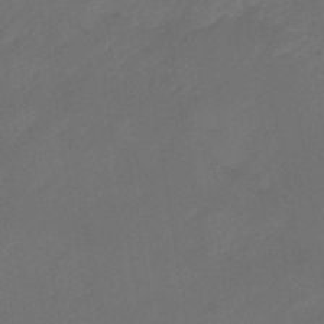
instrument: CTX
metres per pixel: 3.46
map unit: eHb
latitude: -46.3873
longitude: 85.2753
